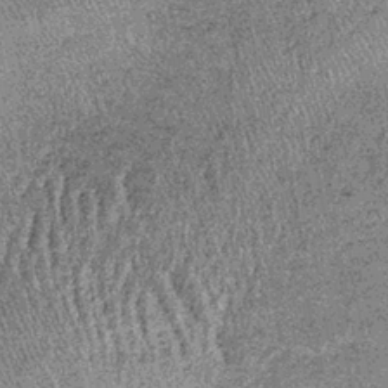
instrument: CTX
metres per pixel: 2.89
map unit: lHb
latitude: -38.1983
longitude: 67.2187
